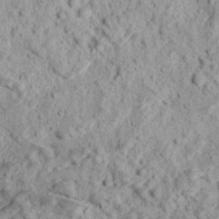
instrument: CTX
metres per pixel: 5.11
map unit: Ave
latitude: 18.1200
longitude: -134.2900
